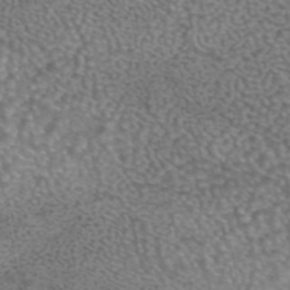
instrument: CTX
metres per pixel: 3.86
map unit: eAb
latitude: 44.3845
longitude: 108.0661
